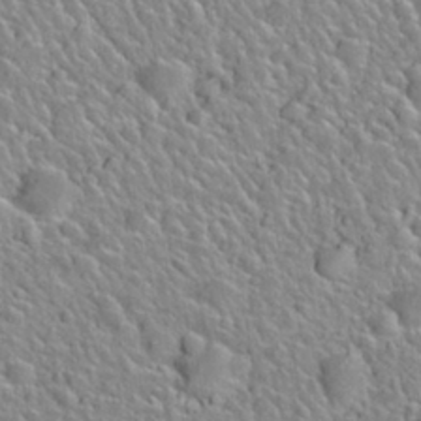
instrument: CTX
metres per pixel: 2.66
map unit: Nhu
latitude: 28.1200
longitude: -53.0081
